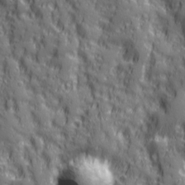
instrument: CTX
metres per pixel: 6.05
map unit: Ave
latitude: 20.0822
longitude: -132.8569
